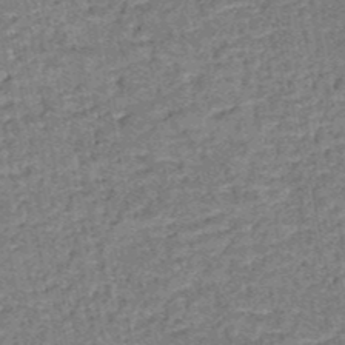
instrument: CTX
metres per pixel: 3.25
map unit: HNb
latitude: -51.5588
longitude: -49.6316
